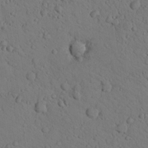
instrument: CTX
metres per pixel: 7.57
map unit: lHvf
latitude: 13.6316
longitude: 178.1039
